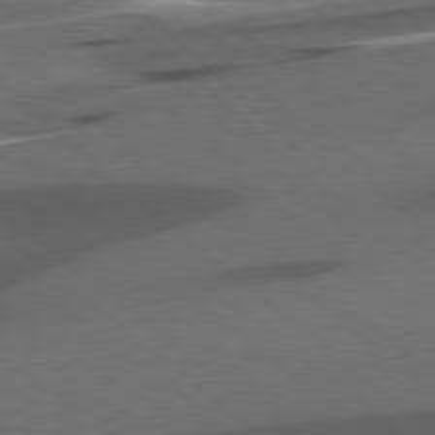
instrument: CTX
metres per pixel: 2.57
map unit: lApd
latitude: 78.2712
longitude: -54.9325
